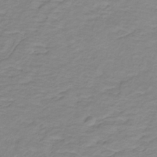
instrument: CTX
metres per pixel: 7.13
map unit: lHb
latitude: -31.6533
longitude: 65.6722
